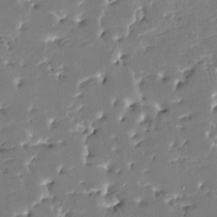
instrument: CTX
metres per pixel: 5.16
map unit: HNhu
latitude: 6.6679
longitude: -5.7450
